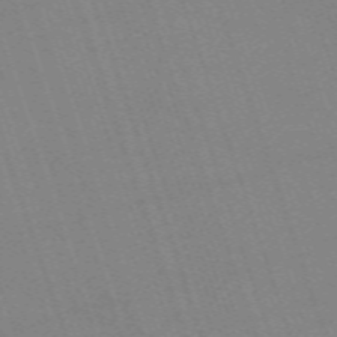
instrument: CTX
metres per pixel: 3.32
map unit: eHh
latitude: -64.0850
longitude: 51.4076
